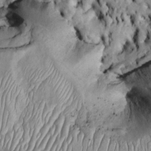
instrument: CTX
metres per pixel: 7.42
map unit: Htu
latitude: -5.7855
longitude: 157.3132
